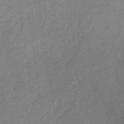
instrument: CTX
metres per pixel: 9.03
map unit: HNb
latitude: -32.6519
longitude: 57.1431
